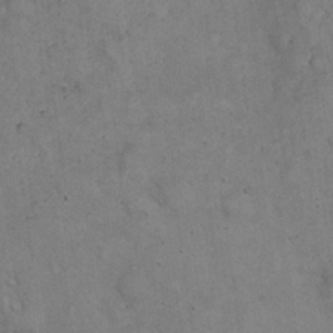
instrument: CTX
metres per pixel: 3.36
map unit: eHh
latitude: 20.6113
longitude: -60.4979
